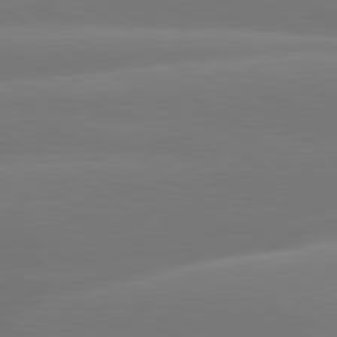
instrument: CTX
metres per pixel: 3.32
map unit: lApd
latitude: 79.8395
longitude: -149.8961
